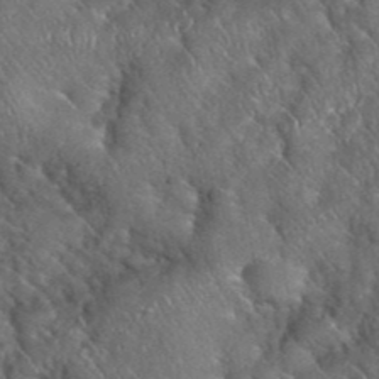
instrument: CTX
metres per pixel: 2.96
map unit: eHh
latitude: 39.5371
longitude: -56.4412
